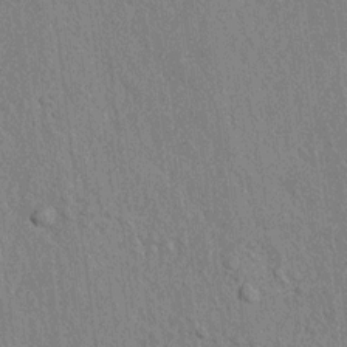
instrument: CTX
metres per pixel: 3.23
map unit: lAvf
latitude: 7.5749
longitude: 166.7841
